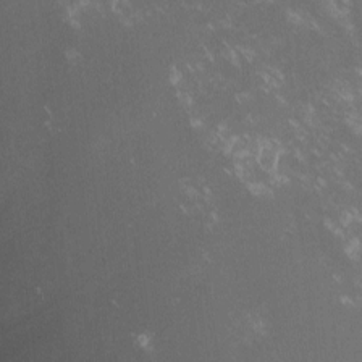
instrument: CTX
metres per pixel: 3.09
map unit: lHvf
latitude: -13.7856
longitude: -102.8380
